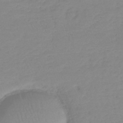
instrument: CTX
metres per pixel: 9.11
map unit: lHb
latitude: -40.0283
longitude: 68.2550
